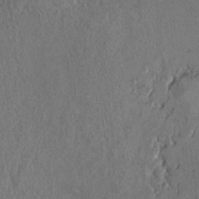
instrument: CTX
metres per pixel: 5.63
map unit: Ht
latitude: 9.3671
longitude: -32.0822
